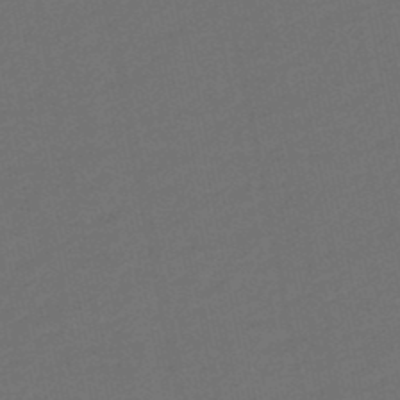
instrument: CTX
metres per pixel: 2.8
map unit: eHb
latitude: -47.7855
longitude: 87.5777
